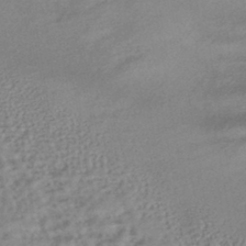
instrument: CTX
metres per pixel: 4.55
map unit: eHb
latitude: -42.2739
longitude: 84.4062
